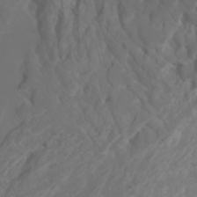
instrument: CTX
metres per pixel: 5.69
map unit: Htu
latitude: -6.4062
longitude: -70.8758
